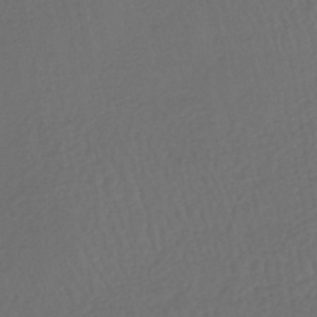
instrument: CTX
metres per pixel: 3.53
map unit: lHb
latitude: -43.8233
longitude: 64.7274
